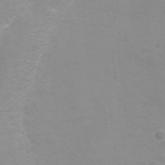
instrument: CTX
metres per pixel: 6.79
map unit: Ht
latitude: -6.1983
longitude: -29.5371
